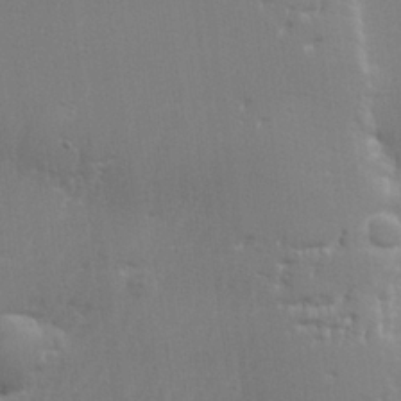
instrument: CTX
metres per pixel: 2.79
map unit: lHvf
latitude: 23.6316
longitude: 141.1431
